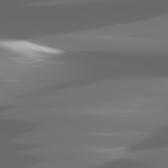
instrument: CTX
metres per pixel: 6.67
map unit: lApd
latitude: 81.0647
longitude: -140.5923
